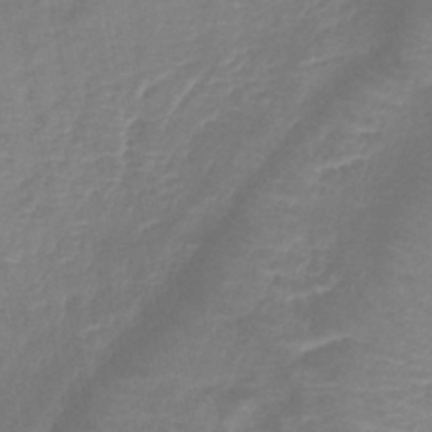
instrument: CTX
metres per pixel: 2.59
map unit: lHb
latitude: -40.4818
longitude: 76.8786
